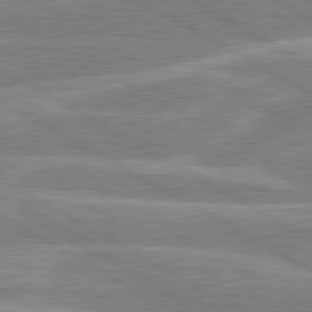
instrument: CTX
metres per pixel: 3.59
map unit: lApd
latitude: 80.3845
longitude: -131.6127
